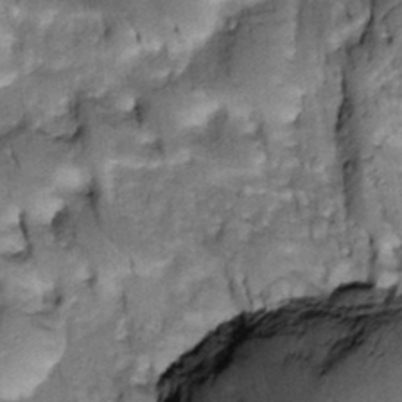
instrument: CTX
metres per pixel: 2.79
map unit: Htu
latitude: -3.8422
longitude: 150.5384
